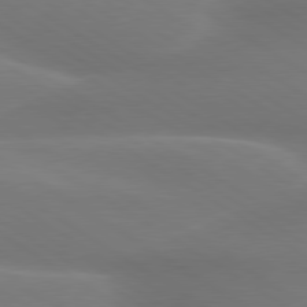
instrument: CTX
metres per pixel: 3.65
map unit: lApd
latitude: 79.8773
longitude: -135.2537
